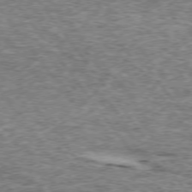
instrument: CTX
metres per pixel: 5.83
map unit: lApd
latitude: 74.2712
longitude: -76.2900
